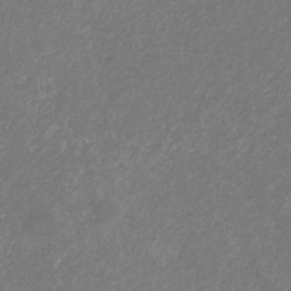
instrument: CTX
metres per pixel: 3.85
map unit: eHb
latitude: -31.2565
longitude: 70.1984
